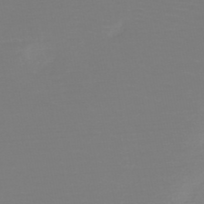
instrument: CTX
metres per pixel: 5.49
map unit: HNb
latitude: -49.6155
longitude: -43.0270
